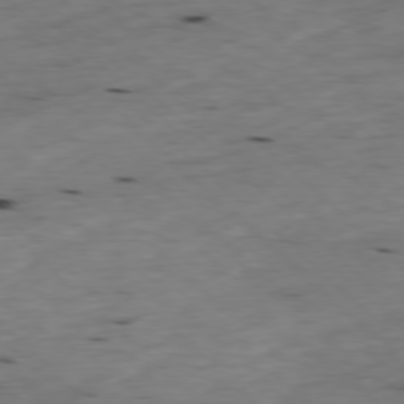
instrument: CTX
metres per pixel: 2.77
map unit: Ap
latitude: -77.7667
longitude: -89.1592
